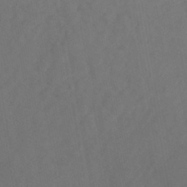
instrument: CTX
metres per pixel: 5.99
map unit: eHb
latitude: -43.5210
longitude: 87.5777
